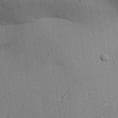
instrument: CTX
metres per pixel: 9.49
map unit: Aa
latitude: 27.1781
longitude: -130.3090
